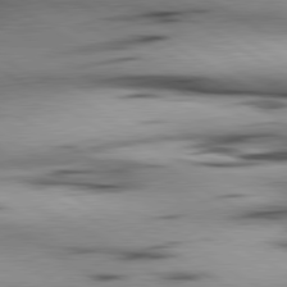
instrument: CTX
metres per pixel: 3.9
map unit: lApd
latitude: 80.3467
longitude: 158.6329
